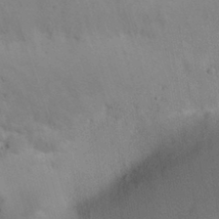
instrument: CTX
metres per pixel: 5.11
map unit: eHh
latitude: 25.8961
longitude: -69.5749
